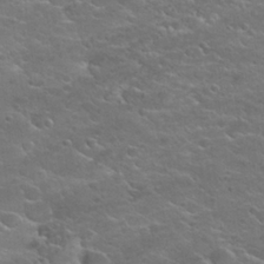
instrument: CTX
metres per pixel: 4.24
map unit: Hto
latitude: 25.4804
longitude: -50.1388
